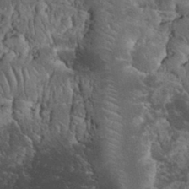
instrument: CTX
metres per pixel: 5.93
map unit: eHh
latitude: 33.5749
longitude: -65.7072
